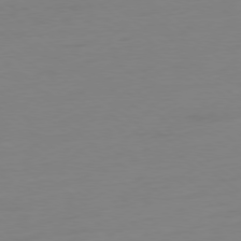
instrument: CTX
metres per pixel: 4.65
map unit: Ap
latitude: -78.8219
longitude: -66.5734
